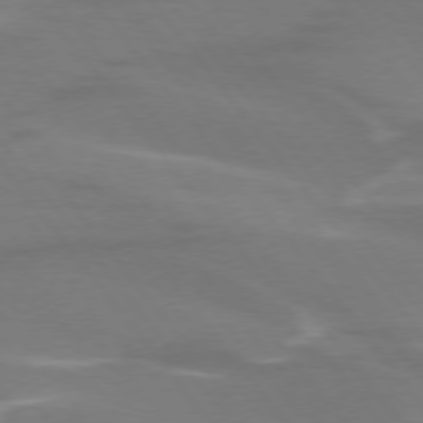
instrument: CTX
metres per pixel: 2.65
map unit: lApd
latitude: 74.9892
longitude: -62.9703
